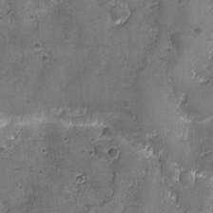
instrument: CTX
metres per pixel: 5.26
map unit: Ave
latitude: -7.7855
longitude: -119.8583
